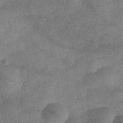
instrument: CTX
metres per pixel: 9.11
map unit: Nhe
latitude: -37.8422
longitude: -147.1026
